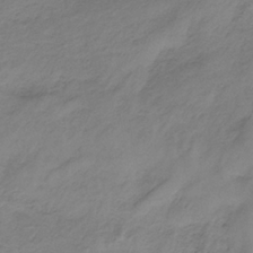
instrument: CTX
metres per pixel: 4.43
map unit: HNb
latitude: -33.8423
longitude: 58.2928
